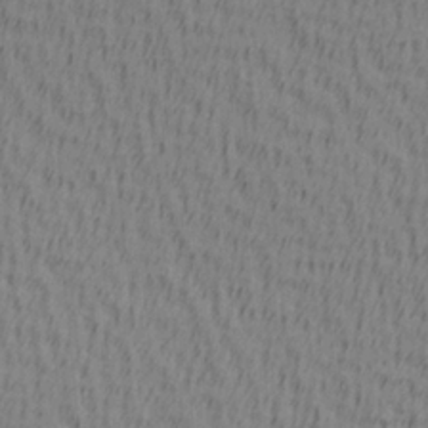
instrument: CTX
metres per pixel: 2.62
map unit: Hve
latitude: 1.8583
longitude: -124.8002
